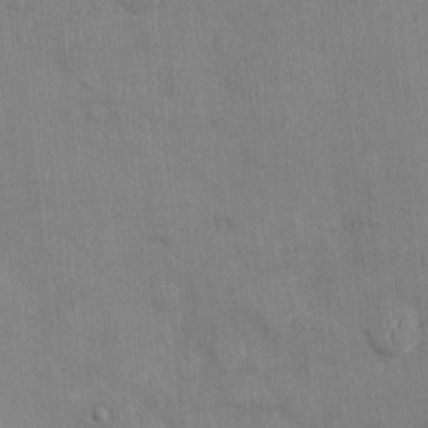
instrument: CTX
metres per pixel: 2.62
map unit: Nhu
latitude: -0.8408
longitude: -14.8002
